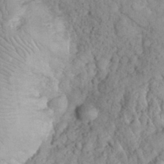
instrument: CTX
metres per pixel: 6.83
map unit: eHh
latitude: 32.9136
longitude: -64.9325
